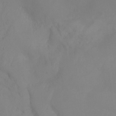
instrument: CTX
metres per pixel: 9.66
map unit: Ht
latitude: -10.0661
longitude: -33.1592
